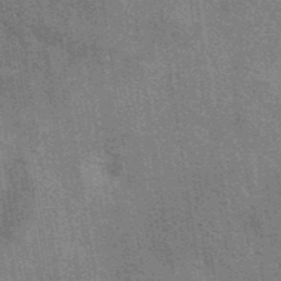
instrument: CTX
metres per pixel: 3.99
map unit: eAb
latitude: 40.6301
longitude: 107.1431
